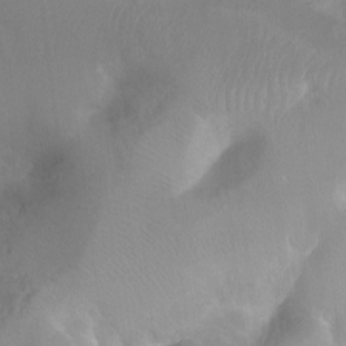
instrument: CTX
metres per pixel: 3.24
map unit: Ht
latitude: -10.7841
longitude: -44.7057
